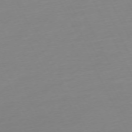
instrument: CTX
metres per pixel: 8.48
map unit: Ap
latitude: -73.5021
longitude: -69.9339
